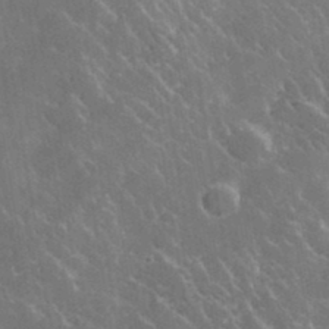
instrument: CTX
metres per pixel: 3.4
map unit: lHvf
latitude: 36.0255
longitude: -92.3089
